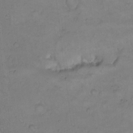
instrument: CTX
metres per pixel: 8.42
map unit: Hto
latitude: 9.1781
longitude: -60.8758
